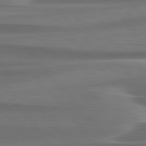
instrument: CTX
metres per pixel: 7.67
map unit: lApd
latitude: 79.9150
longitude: -113.7449
